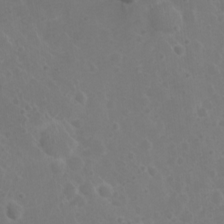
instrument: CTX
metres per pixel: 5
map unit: Nhu
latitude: 2.3278
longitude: -14.9136
